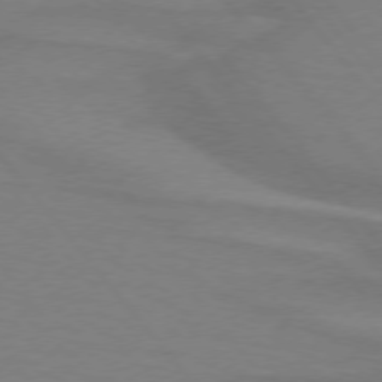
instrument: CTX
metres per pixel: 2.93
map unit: lApd
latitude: 75.0647
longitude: -80.6679
